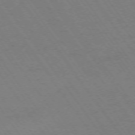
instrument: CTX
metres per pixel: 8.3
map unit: Ap
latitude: -74.3307
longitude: -70.7246
